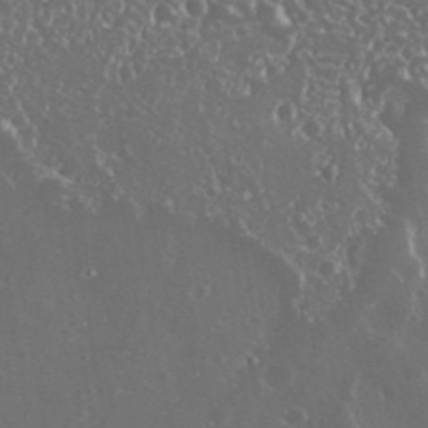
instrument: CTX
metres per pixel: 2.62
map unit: Nhu
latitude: 25.2914
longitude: -58.2900
